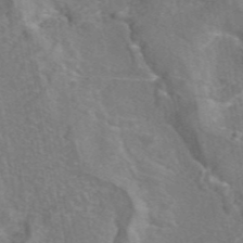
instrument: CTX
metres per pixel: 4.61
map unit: eAb
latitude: 45.0836
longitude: 106.8786
